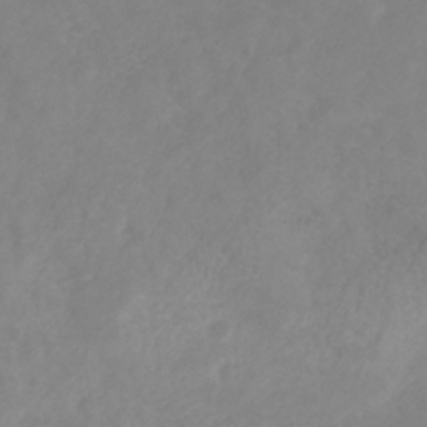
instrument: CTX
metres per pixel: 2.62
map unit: HNb
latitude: -31.0675
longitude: 63.7288
